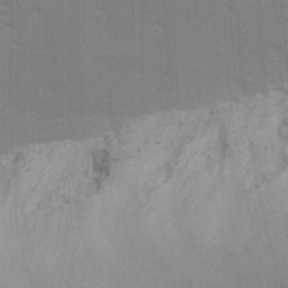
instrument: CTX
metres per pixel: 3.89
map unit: Ave
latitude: 13.4238
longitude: -102.5168
